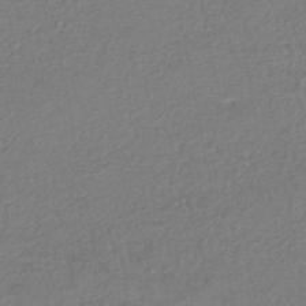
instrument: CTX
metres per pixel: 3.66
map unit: HNhu
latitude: -47.6533
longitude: 102.1606
